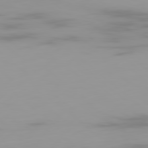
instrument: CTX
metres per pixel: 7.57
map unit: Ap
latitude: -79.6155
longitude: -68.9325
